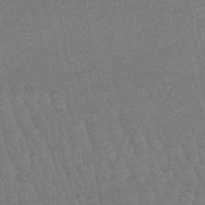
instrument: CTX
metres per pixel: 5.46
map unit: lHb
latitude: -49.6911
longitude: 76.0850
